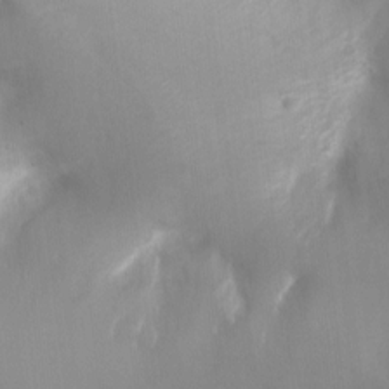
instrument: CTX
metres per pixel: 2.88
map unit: Ht
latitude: -3.7477
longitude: -28.8191
